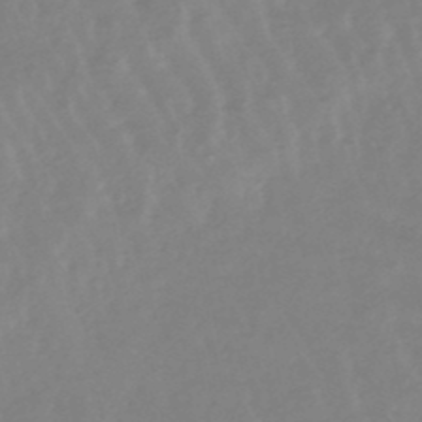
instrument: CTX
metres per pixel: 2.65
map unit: lHb
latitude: -48.7652
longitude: 77.6722
